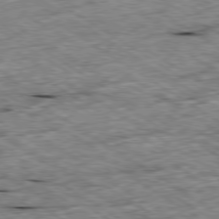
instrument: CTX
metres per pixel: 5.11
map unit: Ap
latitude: -79.9745
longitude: -86.9891
